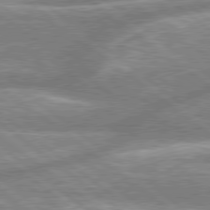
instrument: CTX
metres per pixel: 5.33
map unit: lApd
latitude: 79.0270
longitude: -158.4034
